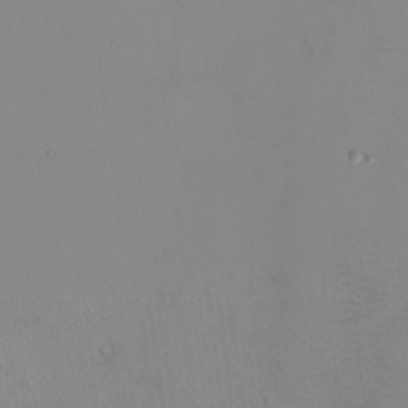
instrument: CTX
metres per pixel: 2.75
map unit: eHh
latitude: -5.5777
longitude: -80.3656
